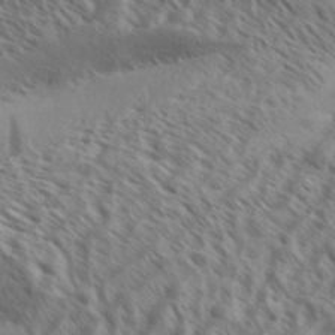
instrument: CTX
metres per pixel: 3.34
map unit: Aa
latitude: 33.6505
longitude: -139.0836
